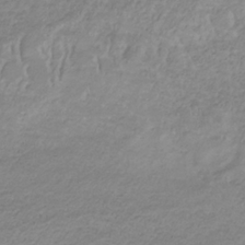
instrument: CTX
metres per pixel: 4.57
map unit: lHb
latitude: -33.4833
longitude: 70.1984
